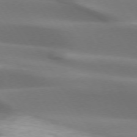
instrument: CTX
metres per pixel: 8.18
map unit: lApd
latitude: 73.3860
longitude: -50.8002
